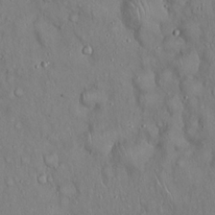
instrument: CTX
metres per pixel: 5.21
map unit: Hto
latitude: 18.4601
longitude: -60.2711
